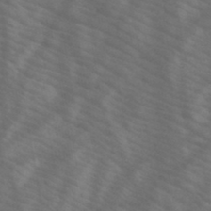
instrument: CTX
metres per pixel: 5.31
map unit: HNb
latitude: -45.2754
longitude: -41.2159
